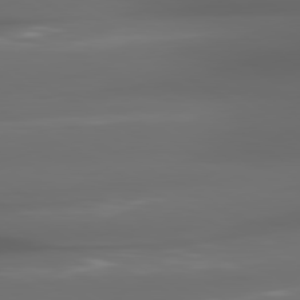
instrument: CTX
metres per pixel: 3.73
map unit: lApd
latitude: 80.1578
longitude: -140.1011
